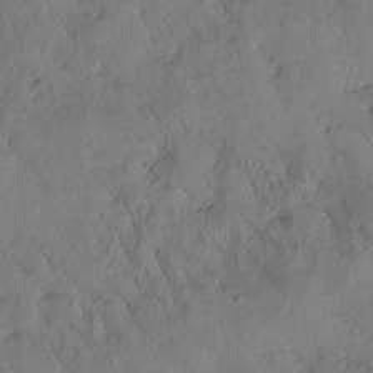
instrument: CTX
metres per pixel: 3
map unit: Htu
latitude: 0.4034
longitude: 175.8800
